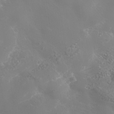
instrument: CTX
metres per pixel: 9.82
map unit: Nhe
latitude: -36.3306
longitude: -90.9703
